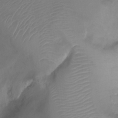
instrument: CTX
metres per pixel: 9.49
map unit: Ht
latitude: 1.9528
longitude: -21.7828
